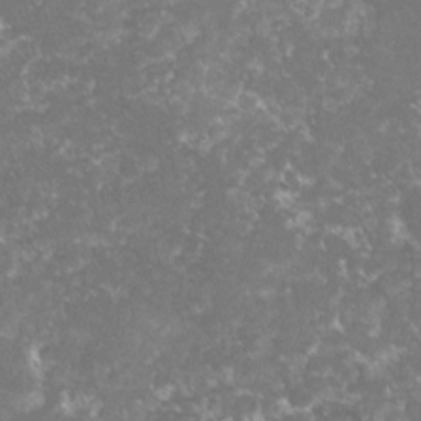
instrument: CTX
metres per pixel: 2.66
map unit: lHvf
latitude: -16.3118
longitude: -100.1578
